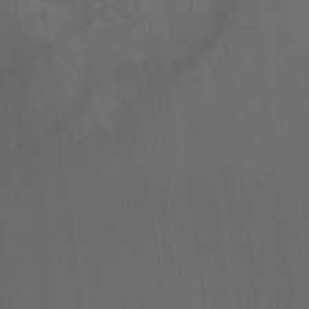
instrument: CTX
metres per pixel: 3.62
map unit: Ht
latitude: -8.4629
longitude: -38.7246
